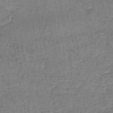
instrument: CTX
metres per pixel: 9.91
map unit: HNhu
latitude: -48.6519
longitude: 101.6532
